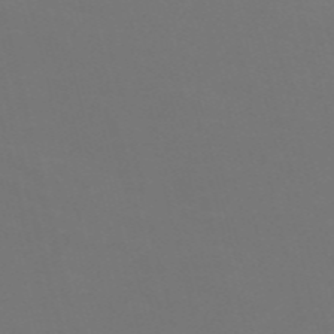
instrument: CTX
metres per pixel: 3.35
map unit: Nve
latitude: -57.3321
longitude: 52.1983
